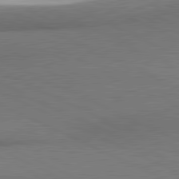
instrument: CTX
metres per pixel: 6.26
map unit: lApd
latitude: 81.2726
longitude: 164.4818
